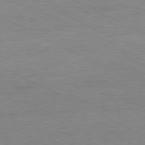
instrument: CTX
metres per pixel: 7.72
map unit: Ap
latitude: -81.2565
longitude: -86.2333
